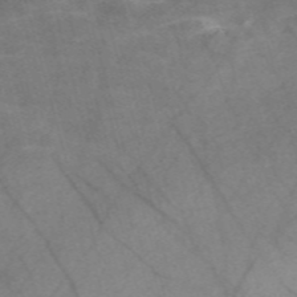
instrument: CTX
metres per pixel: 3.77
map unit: Nve
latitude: -58.6896
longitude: 64.4440
